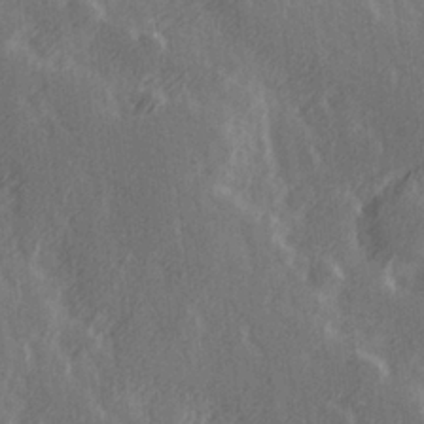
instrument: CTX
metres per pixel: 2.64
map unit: Hve
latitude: 26.4601
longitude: 146.3684
